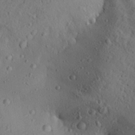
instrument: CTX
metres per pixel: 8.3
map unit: Aa
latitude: 28.4223
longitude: -131.7450
